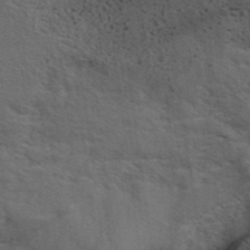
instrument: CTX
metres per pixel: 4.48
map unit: ANa
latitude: 40.1010
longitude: 29.6344
